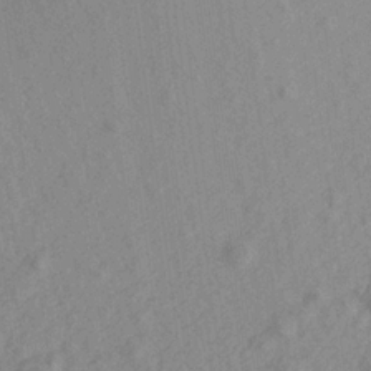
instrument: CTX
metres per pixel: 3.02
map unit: Aa
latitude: 20.7058
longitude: -143.3293
